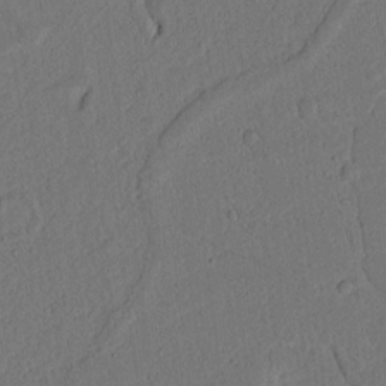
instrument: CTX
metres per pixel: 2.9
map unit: lAvf
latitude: 9.0836
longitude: 166.6707
